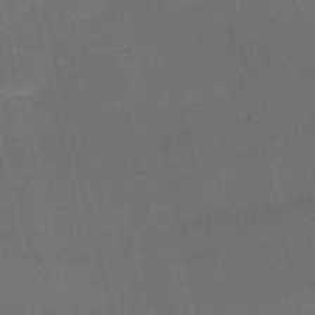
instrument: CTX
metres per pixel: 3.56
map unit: HNb
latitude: -52.5951
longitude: -41.1403
